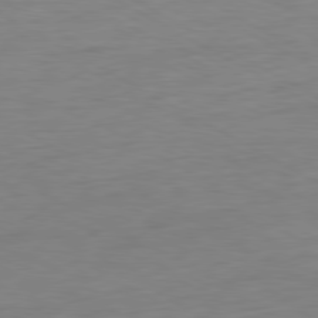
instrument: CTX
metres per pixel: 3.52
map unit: Ap
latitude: -80.6141
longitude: -62.2901
